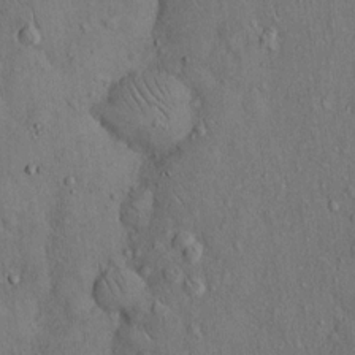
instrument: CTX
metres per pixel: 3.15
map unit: Hto
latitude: 14.2145
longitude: -58.2712
